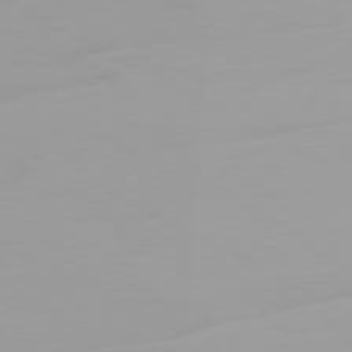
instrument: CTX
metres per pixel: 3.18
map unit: Ap
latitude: -79.8233
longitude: -76.2522
